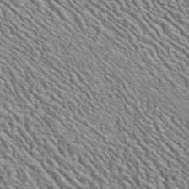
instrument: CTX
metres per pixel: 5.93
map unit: ANa
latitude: 41.2348
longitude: 28.9731
